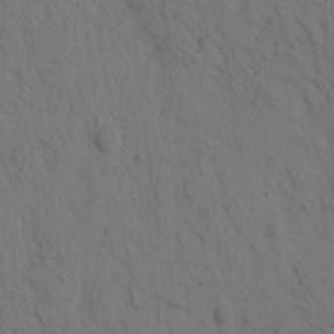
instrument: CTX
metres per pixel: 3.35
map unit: eHh
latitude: -1.2376
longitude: 17.5966
